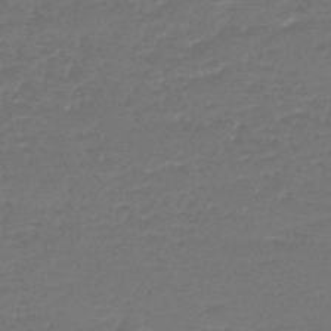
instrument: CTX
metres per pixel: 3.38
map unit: HNb
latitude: -48.6330
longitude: -41.9717
